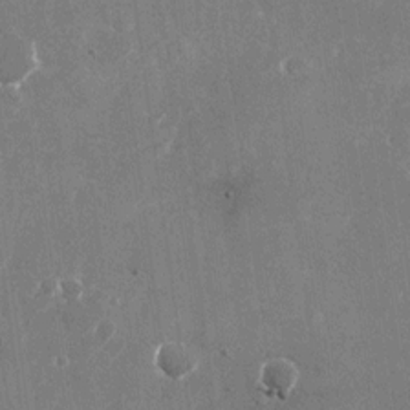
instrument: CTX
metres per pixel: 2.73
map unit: Nhu
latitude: -26.1983
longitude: -71.9906
